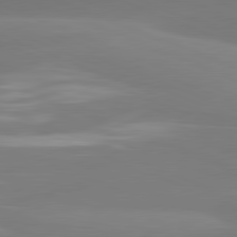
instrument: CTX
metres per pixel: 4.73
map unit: lApd
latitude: 81.3859
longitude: -162.3090
